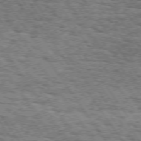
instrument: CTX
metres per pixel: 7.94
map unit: Hpe
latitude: 73.6316
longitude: -131.2726
